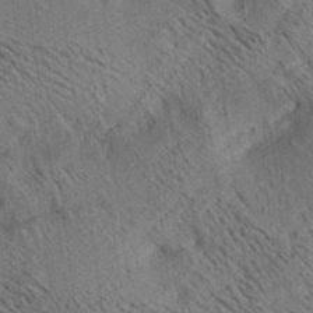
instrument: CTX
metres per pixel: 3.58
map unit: lAa
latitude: 20.2334
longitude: -139.7450
